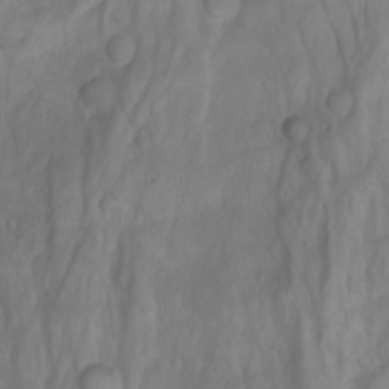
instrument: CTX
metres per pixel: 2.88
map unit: Aa
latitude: -3.8044
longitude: -71.6694
